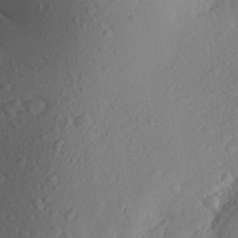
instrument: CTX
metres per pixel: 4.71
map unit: Aa
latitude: 25.9150
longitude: -147.4427
